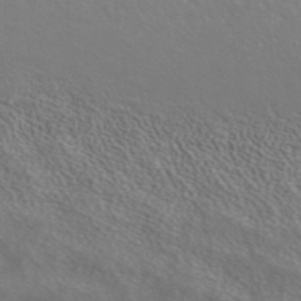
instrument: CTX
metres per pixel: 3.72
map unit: ANa
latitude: 40.3089
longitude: 24.0283
